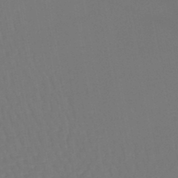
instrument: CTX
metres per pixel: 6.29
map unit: lHb
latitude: -45.3888
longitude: 77.5021
